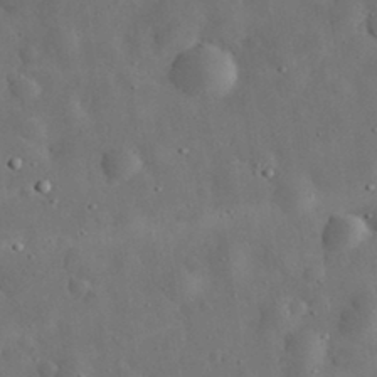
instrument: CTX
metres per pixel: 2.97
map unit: eHh
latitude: 32.7057
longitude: -74.8947
